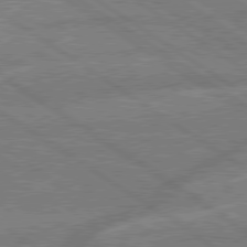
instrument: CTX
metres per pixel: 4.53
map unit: lApd
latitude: 79.2915
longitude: -165.2726
